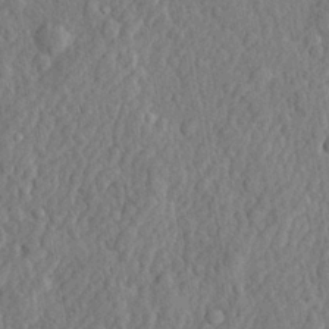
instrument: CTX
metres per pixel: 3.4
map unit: lHvf
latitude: 22.1389
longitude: 143.6721
